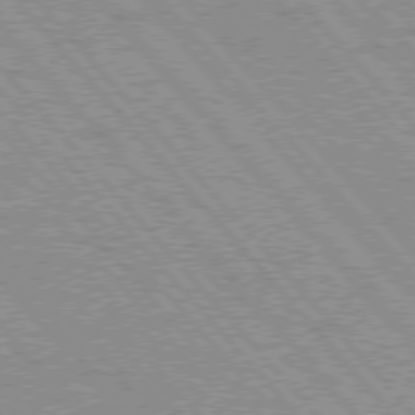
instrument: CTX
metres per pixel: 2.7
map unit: Hpe
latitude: 75.7639
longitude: -150.9135
